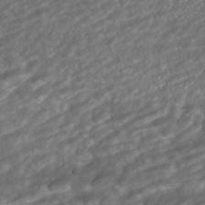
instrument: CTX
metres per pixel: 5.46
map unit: ANa
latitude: -41.4832
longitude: 108.8408
